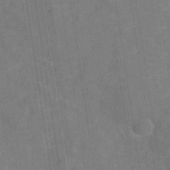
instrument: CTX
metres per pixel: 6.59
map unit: Hve
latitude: -29.5399
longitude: 92.4440
